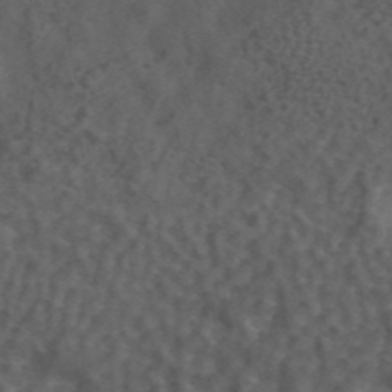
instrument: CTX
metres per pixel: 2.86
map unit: ANa
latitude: 44.0822
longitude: 26.9163
